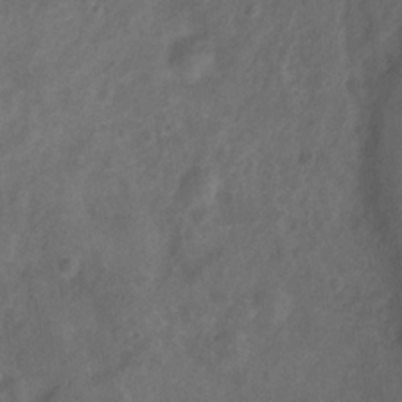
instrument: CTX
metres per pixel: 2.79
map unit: Ht
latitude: -0.7841
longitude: -32.8380
